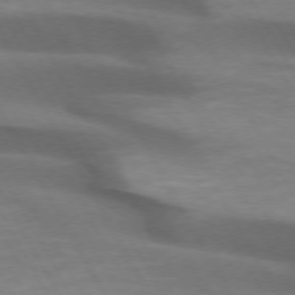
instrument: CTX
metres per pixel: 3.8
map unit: lApd
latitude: 72.8191
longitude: -51.0080
